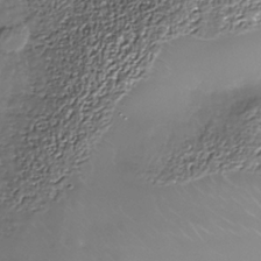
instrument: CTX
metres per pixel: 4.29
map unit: Nhe
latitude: -36.1416
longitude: -88.2901
